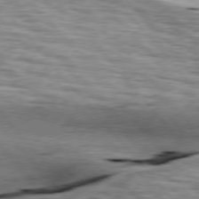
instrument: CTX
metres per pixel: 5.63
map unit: lApd
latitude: 76.5734
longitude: -61.5182
